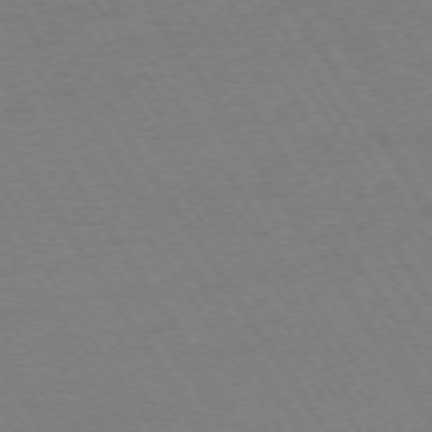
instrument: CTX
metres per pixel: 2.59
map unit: Ap
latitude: -73.9745
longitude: -71.5371
